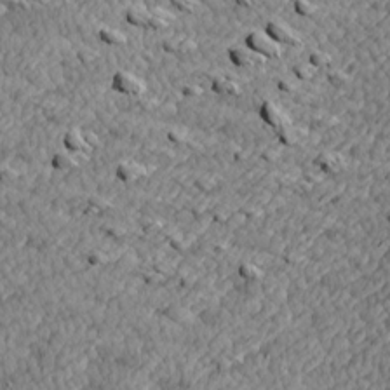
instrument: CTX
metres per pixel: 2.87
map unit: Nve
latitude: -9.2565
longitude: 173.9367
